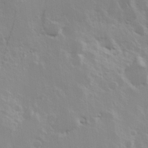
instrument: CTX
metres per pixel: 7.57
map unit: Hve
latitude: 24.2333
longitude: 145.4266
